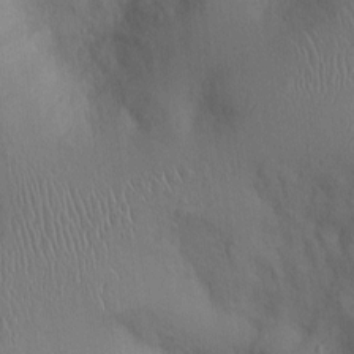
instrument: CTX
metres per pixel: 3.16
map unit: Ht
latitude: 0.0444
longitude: -13.4804
